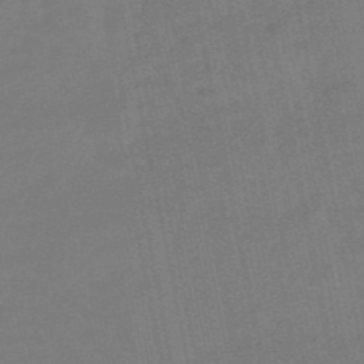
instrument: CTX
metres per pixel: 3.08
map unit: lHb
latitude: -49.8423
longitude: 80.2362
